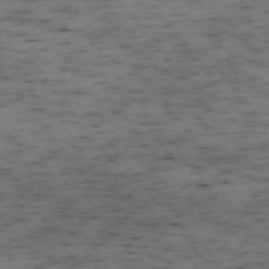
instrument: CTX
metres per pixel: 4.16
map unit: Ap
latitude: -74.0661
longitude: -73.2915
